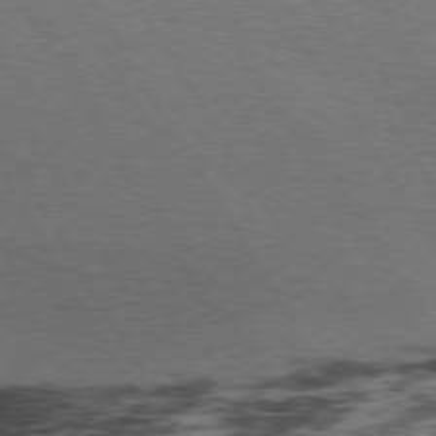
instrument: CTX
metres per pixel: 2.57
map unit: Hpe
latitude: 74.1200
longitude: -141.9906
